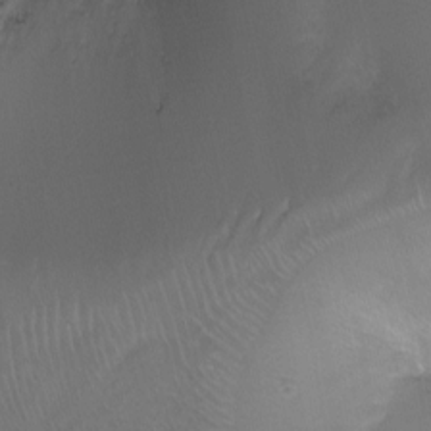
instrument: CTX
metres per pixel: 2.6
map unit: Ht
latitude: -11.4832
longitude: -44.1766
